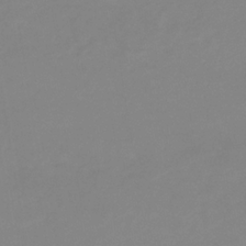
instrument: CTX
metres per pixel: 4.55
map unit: lHb
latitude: -31.3320
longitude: 66.5574
